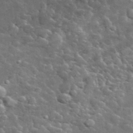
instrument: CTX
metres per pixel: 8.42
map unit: lHvf
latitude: 37.0648
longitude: -90.0444
